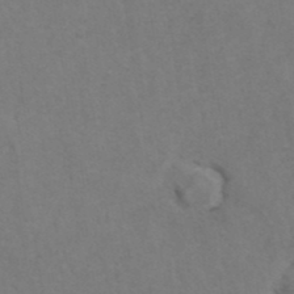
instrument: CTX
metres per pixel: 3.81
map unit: ANa
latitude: 39.5749
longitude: 22.8408
